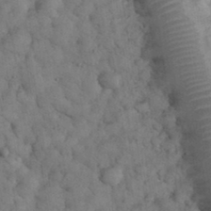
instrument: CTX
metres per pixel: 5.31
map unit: eHh
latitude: 33.4993
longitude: -67.8016
